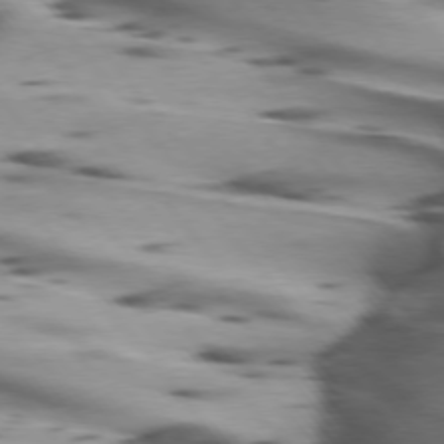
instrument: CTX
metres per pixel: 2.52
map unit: lApd
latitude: 75.2915
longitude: -63.8395
